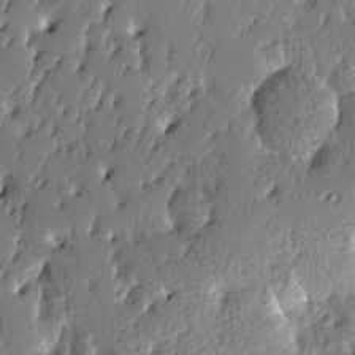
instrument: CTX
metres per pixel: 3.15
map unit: lAa
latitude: -10.7274
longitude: -125.1214
